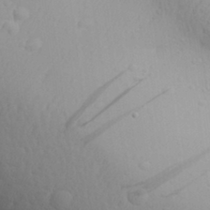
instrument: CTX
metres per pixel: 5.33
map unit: Aa
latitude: 29.3670
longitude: -139.7261
